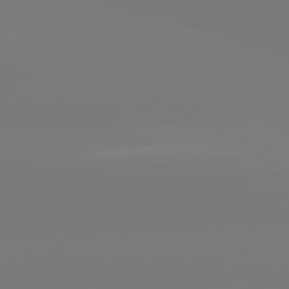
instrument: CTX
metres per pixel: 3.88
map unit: lApd
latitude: 81.0647
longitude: -149.7261
